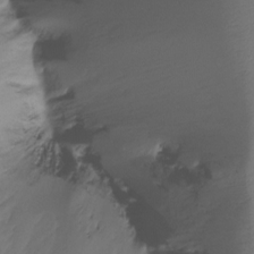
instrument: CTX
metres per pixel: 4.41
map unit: Ht
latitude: -15.7856
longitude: -46.0255
